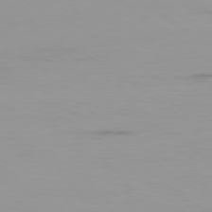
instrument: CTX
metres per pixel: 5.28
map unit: Ap
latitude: -79.2565
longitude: -103.1025
